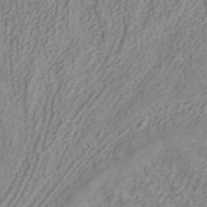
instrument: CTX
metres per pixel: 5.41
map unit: ANa
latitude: 40.1388
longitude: 34.1795
